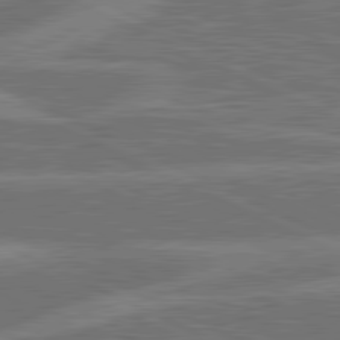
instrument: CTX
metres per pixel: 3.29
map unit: lApd
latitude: 81.2159
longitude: -167.9150
